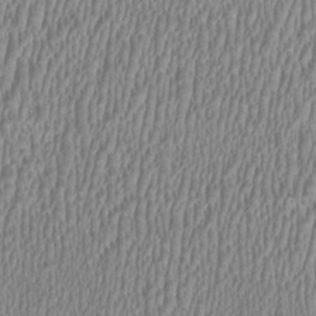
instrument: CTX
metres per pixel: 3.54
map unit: HNhu
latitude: 0.4790
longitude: -0.4412
